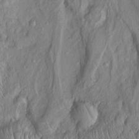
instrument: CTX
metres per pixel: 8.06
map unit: Htu
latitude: -5.7099
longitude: 153.1242
